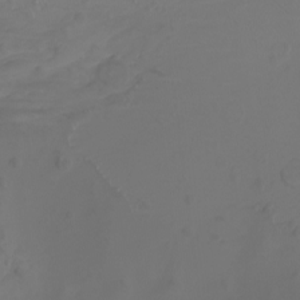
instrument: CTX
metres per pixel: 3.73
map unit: Nhu
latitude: -8.5196
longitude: -93.2537
